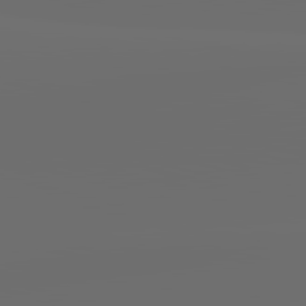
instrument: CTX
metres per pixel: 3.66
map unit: lApd
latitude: 83.7449
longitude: -128.6490
